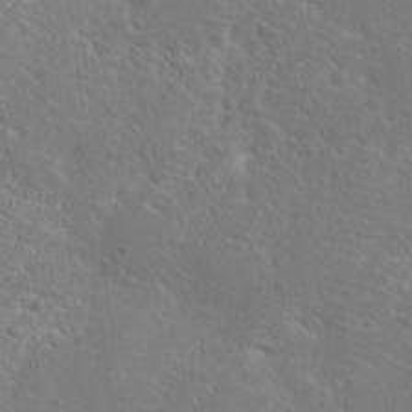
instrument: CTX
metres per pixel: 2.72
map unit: Hto
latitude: 19.2537
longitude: -36.7624
